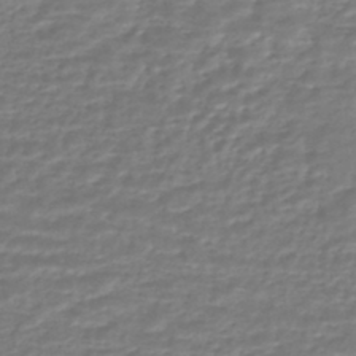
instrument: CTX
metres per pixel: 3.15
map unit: HNhu
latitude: -45.4454
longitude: 96.2362
